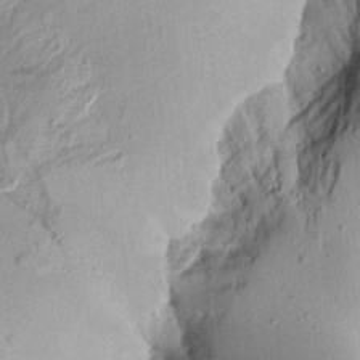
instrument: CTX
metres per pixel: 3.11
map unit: Aa
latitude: 13.5749
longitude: -143.8583
